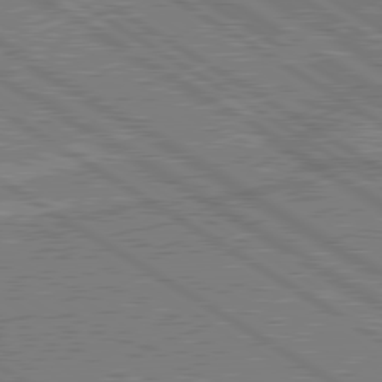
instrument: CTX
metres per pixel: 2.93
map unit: lApd
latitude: 79.8017
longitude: 169.5021
